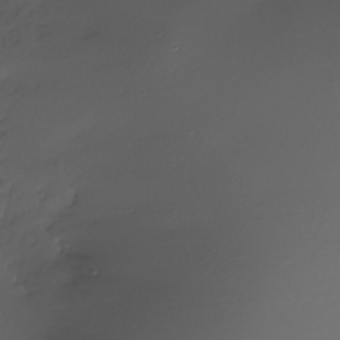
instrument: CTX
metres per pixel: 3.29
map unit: Nhe
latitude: -31.7099
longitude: -117.1403
